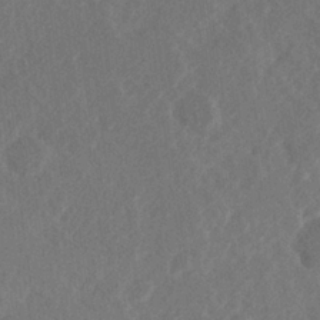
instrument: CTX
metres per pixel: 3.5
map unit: Hve
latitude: 25.7638
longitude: 145.1809
